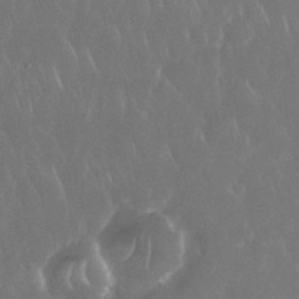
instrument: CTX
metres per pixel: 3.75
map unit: Nhu
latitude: 28.1389
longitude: -63.6127
